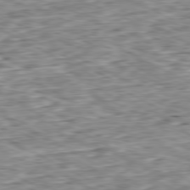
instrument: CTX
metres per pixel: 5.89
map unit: Ap
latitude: -80.7274
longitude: -87.4426
